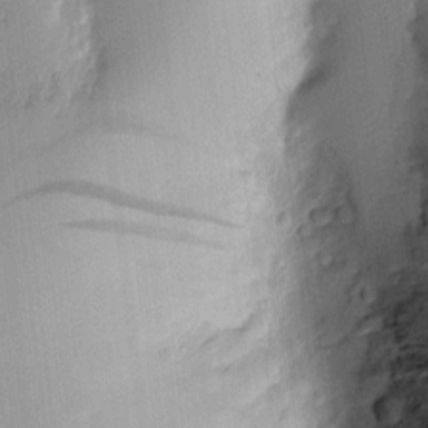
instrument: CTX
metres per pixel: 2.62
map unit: Htu
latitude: 1.8583
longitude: -178.1200
